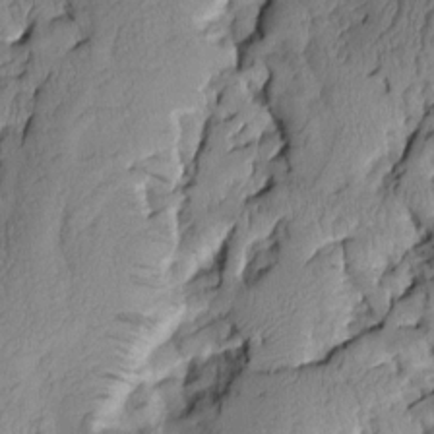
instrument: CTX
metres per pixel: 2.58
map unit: Aa
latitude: 7.6694
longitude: -128.4223
